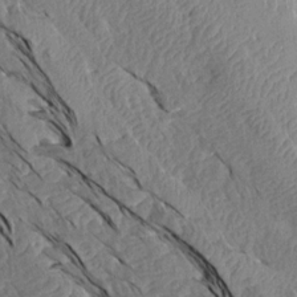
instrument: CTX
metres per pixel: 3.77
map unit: Aa
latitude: 14.4979
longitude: -141.0647
